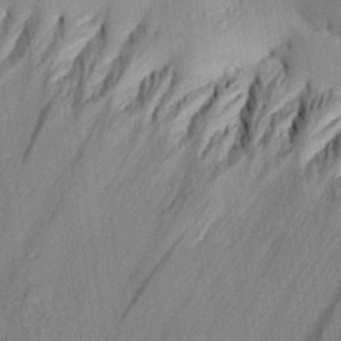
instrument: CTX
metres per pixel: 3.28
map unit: Aa
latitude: 30.2334
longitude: -133.1214
